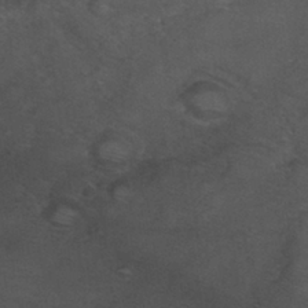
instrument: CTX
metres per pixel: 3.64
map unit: Nhu
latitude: 28.9702
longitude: -50.1766
